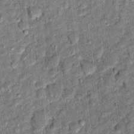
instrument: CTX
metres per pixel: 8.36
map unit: Ht
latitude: 11.9528
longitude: -37.8772
